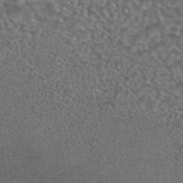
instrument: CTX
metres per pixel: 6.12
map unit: eAb
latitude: 43.8017
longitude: 104.0661
